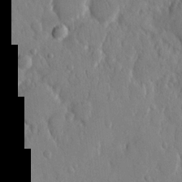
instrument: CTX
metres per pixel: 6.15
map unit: eHh
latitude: 13.1970
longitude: -69.7450
